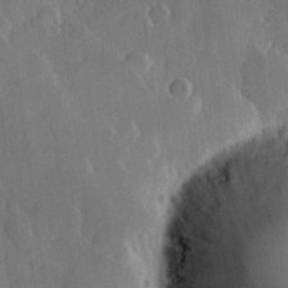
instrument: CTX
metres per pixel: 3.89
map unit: Hve
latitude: 23.0458
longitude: 148.0472
